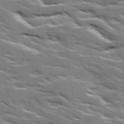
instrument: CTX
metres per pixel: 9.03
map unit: Ave
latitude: 17.3860
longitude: -129.5938
